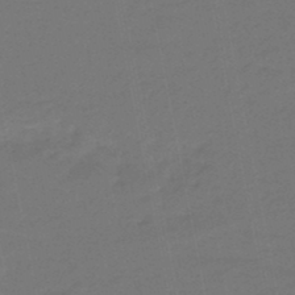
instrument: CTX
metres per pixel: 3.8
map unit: eHb
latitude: -46.5951
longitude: 87.8800
